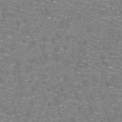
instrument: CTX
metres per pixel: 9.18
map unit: lHb
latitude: -41.8422
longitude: 55.6722
